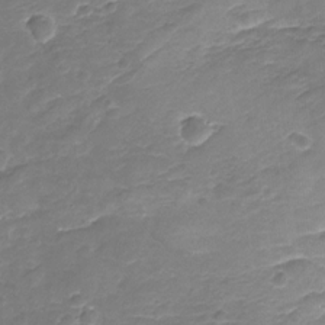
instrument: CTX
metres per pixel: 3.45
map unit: Nhu
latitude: -19.8611
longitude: -56.4034
